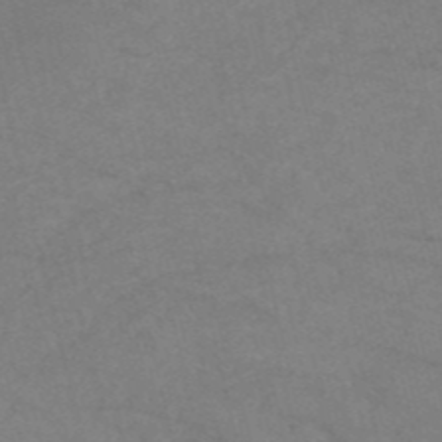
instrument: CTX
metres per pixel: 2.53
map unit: HNb
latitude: -53.6344
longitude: -47.5371
